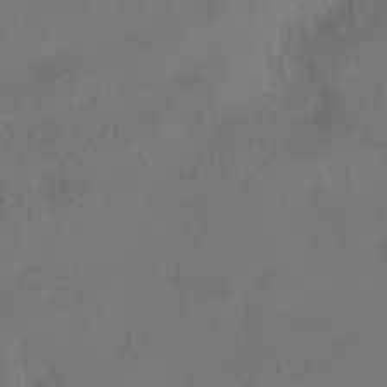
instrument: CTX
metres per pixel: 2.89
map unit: HNhu
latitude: -41.2754
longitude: 102.7652
